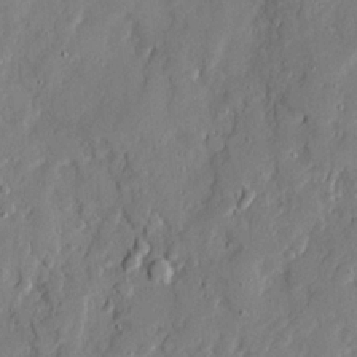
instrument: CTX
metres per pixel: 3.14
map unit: Ave
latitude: 20.4223
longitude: -129.2348
